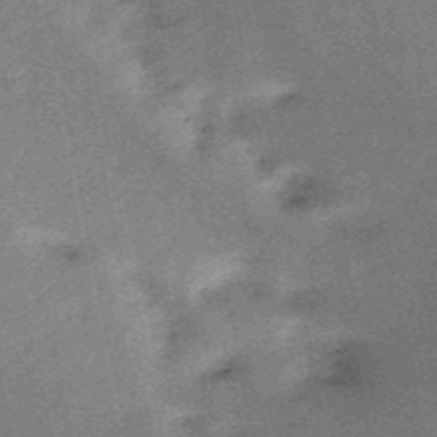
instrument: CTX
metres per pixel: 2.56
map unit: HNb
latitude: -52.5384
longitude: -49.2348
